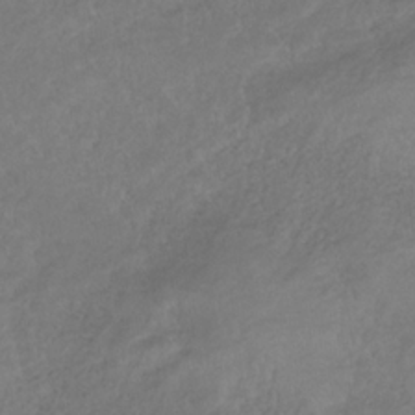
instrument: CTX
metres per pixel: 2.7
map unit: HNb
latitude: -32.7086
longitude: 63.8044
